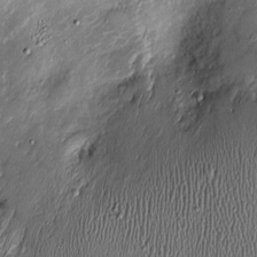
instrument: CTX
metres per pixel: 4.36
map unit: Htu
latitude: -6.9353
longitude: 159.7478
